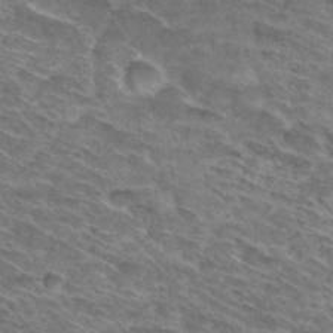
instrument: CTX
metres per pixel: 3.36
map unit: Hto
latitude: 30.7058
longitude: -45.8772
